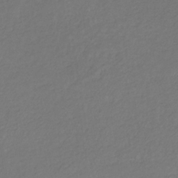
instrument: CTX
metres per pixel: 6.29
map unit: lHb
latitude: -31.0297
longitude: 65.8423
